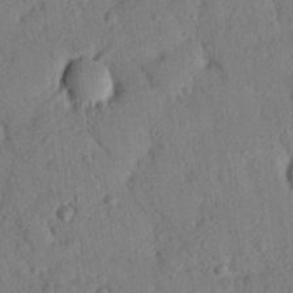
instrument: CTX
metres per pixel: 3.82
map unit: Nhu
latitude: 20.9703
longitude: -78.6302
